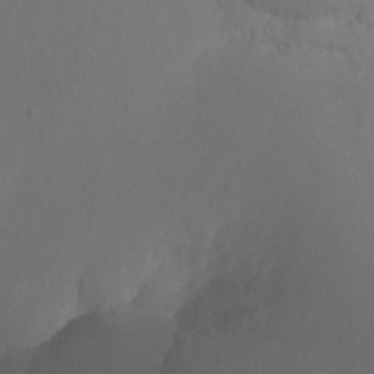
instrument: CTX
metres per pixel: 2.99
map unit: Ht
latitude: 1.3670
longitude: -35.4237
